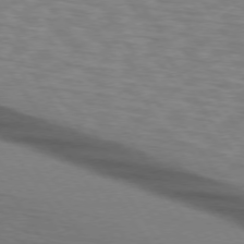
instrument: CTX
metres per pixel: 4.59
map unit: lApd
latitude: 74.3845
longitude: -77.5371
